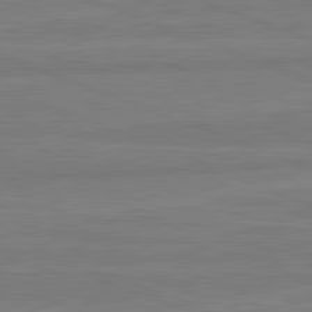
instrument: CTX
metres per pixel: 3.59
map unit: lApd
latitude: 81.8394
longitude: -175.9906
